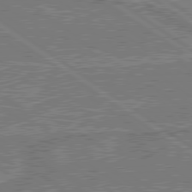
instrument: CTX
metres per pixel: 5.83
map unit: lApd
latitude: 79.7828
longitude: 170.7841
